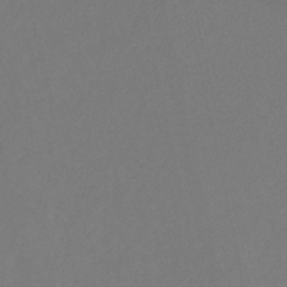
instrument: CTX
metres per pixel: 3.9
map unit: eHb
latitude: -29.6155
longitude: 66.4062
